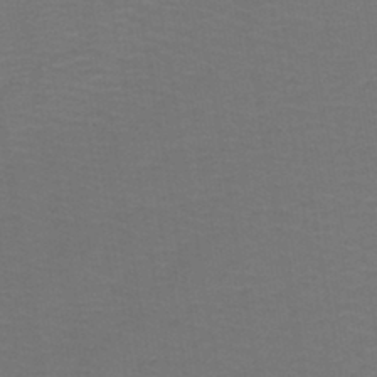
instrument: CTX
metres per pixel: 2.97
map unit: lHb
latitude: -43.3320
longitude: 53.9367
